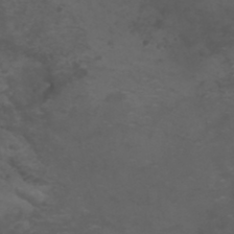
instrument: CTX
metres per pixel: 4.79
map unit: ANa
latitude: 35.9906
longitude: 14.2362
